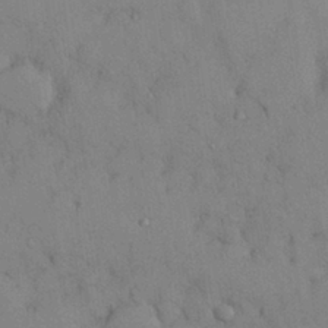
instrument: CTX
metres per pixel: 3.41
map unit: Nhu
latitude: 28.5357
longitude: -70.4601
